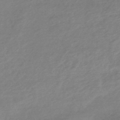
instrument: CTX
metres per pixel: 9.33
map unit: HNhu
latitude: -46.1039
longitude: 93.7100
